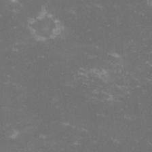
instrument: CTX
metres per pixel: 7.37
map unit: lHvf
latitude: -13.2376
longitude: -99.3481
